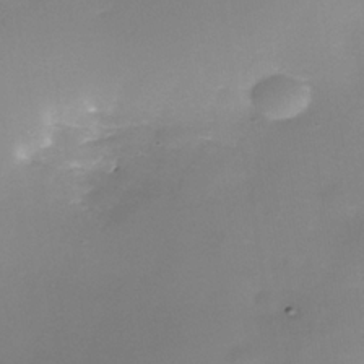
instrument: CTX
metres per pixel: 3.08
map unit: Nhe
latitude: -37.4076
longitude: -112.4223
